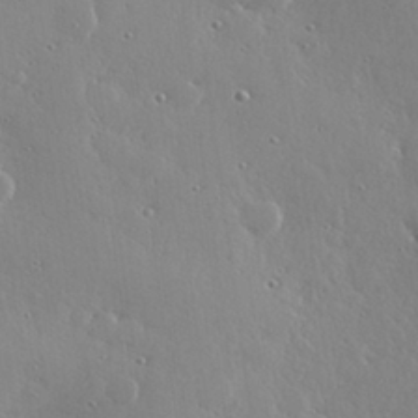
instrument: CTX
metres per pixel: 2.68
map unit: Hve
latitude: 28.9136
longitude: -91.8961
